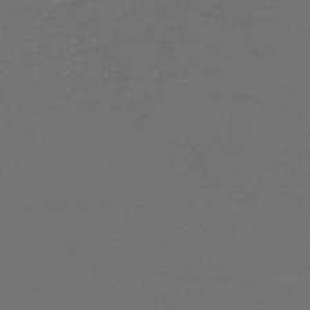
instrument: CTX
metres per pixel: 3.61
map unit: lHb
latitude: -45.5588
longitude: 76.1039
